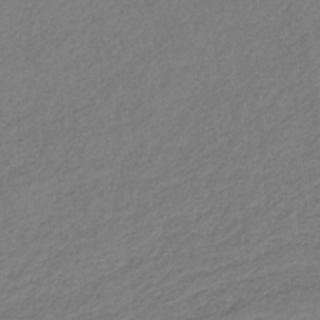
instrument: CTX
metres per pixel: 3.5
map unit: lHb
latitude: -37.9745
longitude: 70.9353
